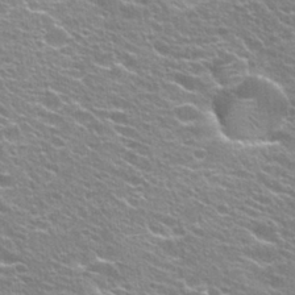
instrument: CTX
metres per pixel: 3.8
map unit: Hto
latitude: 25.4804
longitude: -30.1011
